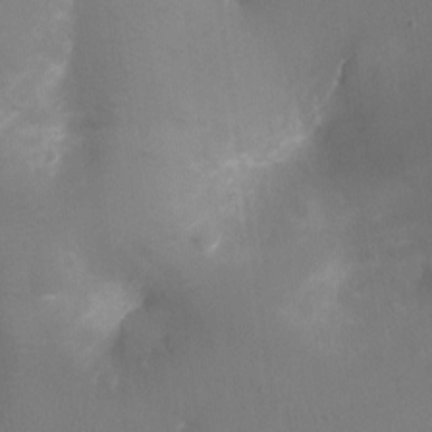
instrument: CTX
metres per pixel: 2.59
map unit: Ht
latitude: -17.7478
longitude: -44.1766
